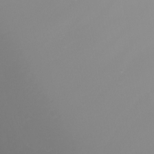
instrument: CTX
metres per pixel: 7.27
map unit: Nhu
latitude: -4.5196
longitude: -90.1011
